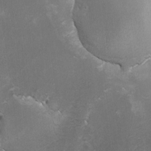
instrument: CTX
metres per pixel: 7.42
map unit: lHvf
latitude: -13.0109
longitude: -101.0459
